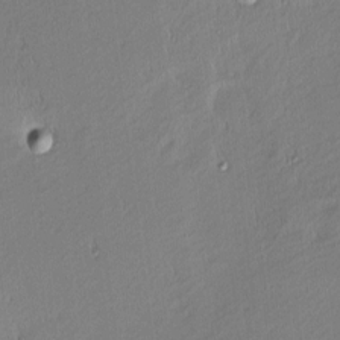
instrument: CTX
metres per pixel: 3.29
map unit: Nhu
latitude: 1.2348
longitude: -78.5357
